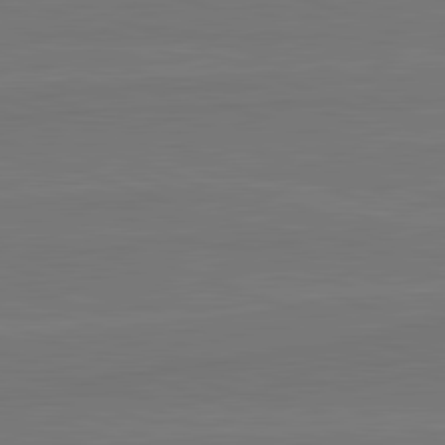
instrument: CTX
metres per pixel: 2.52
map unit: lApd
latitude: 82.4034
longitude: 165.6155
